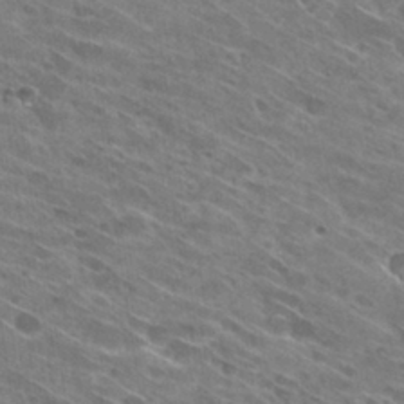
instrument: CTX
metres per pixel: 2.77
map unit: Hto
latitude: 30.5168
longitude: -45.5182
